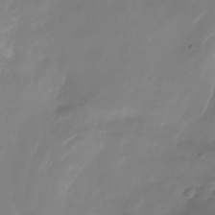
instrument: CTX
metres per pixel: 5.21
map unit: Nhu
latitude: -22.8786
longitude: -71.7072
